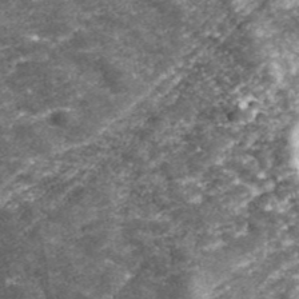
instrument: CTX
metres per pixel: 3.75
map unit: eHh
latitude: 42.8569
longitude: -89.5749
